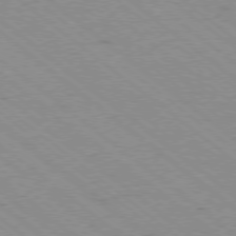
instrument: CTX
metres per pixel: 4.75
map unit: Ap
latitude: -78.6140
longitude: -83.6693
